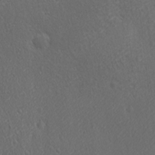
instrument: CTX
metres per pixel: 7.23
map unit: Ave
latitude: 22.0444
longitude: -136.8947
